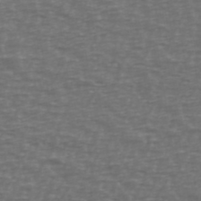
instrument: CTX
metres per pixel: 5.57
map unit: Ave
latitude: 39.3859
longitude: -113.3293
